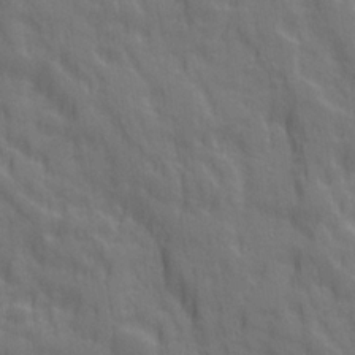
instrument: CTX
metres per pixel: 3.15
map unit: Ave
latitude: 20.2145
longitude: -134.1955
